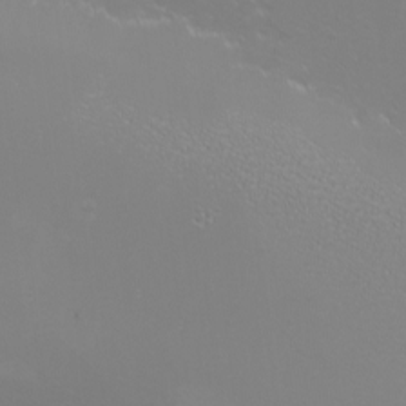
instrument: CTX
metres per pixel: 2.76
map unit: eHh
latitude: -6.8408
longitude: -79.3104
